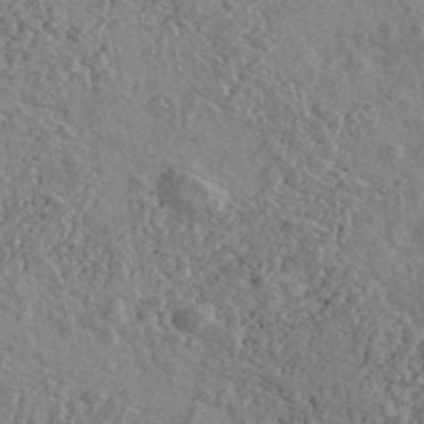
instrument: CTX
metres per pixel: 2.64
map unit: Ave
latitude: 40.0822
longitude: -110.5357
